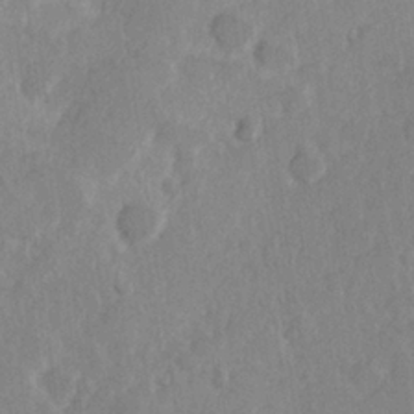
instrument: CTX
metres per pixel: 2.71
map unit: Hve
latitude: 25.0080
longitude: 145.0487
